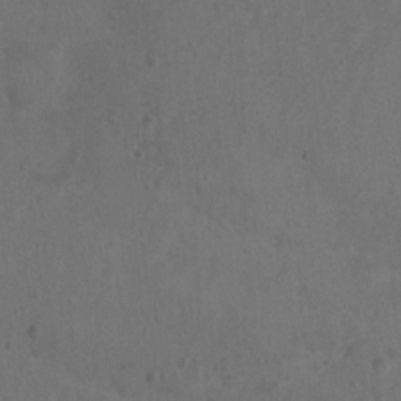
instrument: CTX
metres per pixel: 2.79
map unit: Nhu
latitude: 0.5168
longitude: -15.7450
